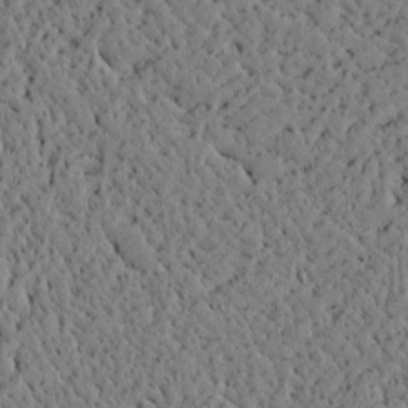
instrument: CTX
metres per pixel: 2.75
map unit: lAvf
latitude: 4.7435
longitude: 166.1417
